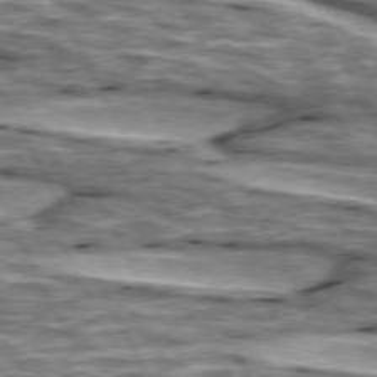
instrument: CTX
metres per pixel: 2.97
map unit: lApd
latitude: 74.4601
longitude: -54.9891
